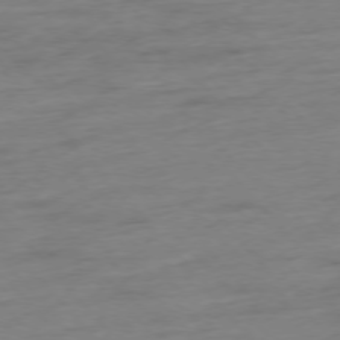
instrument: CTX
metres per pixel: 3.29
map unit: Hpe
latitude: -76.4818
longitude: -14.9325
